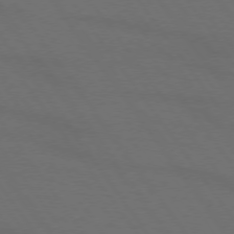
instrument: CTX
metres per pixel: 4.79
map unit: lApd
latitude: 73.9151
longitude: -72.1767
